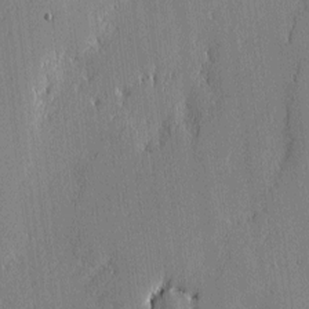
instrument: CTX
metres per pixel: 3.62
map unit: lAvf
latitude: -1.0487
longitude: -107.9528
